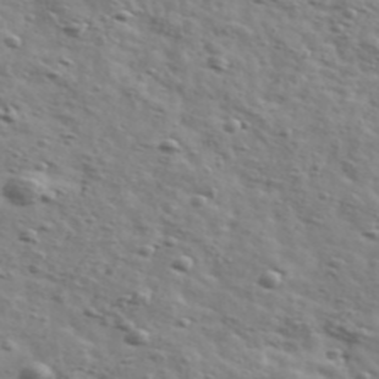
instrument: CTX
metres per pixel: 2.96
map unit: Ave
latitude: 41.6315
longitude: -108.2144
